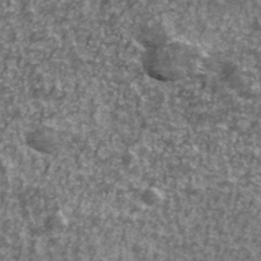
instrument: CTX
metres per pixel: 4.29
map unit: Ave
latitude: 42.1767
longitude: -114.0822
